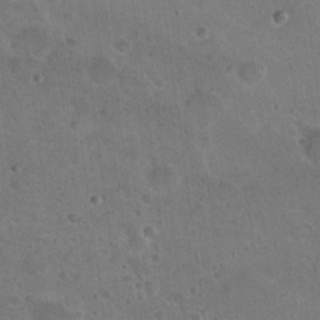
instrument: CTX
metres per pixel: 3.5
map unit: Nhu
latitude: 18.9513
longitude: -29.8961
